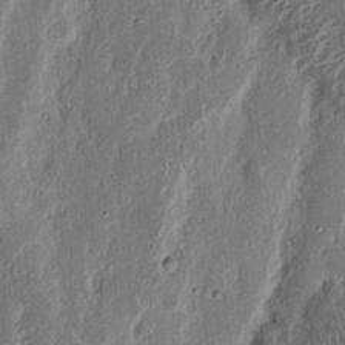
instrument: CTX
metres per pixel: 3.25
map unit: Nhu
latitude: 18.7624
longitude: -72.9325
